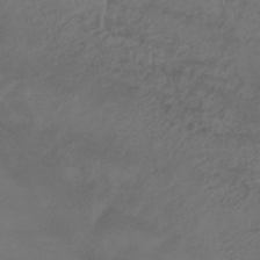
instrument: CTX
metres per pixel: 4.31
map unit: lHb
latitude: -34.6707
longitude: 66.4440
